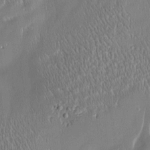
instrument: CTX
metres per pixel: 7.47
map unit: Htu
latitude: -4.7841
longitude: 174.6518
